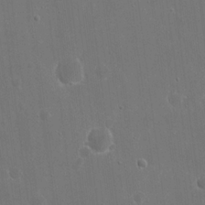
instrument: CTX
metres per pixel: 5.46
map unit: eHh
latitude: 19.8961
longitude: -67.4426
